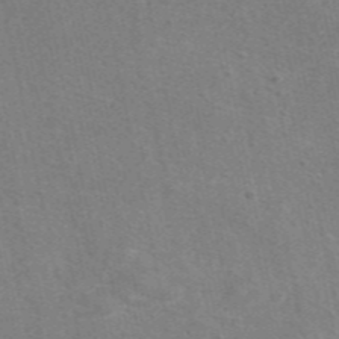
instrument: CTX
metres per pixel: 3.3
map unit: eAb
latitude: 47.9906
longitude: 115.5210
